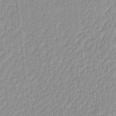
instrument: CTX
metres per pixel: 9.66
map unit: eHh
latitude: -4.3684
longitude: 15.1243
